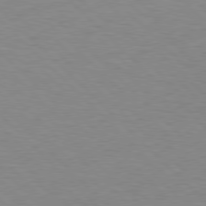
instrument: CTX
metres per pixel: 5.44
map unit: lApd
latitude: 77.7071
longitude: -59.7639
